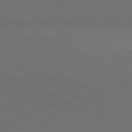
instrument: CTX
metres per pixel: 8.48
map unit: lApd
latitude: 81.2348
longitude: 149.0865
